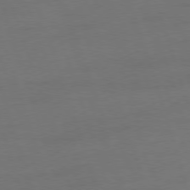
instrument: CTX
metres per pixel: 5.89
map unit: Ap
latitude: -76.4440
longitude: -73.4805
